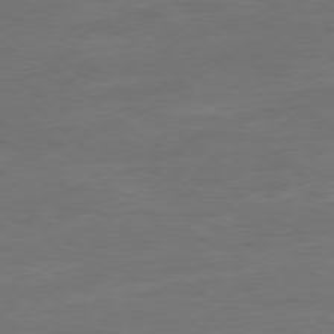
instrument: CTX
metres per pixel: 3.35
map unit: Hpe
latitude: -78.3306
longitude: -20.1011
